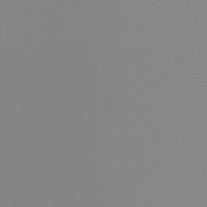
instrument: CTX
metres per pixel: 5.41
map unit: Ht
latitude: -13.2565
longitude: -51.1025
